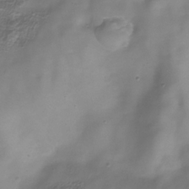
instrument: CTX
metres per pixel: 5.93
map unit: Hve
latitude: -31.4832
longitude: 94.2928
